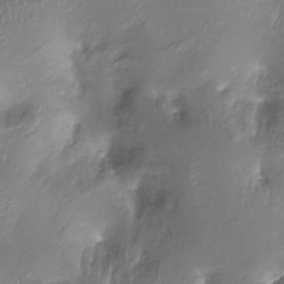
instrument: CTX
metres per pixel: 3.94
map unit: Ht
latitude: -17.4833
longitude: -44.8947
